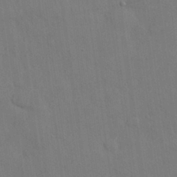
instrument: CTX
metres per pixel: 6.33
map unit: Nhu
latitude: 27.1970
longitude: -69.4427
